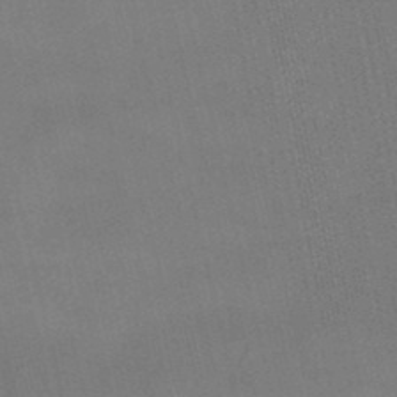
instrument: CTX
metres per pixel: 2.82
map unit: lHb
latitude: -48.7086
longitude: 70.8219
